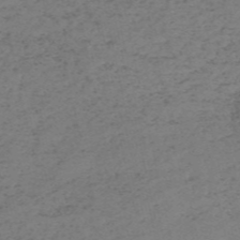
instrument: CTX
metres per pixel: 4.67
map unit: HNb
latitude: -55.5210
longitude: -43.6316
